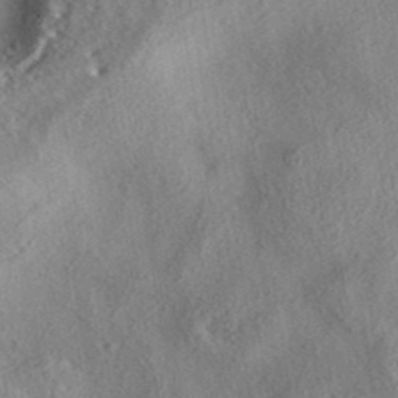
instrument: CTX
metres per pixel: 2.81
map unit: eAb
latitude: 37.8961
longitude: 113.1053
